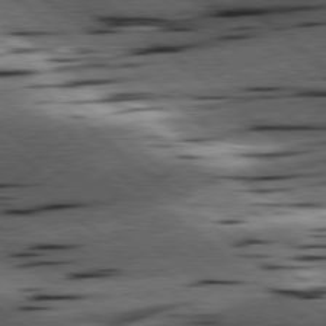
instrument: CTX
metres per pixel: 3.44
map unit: lApd
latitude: 78.5357
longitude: -52.4601
